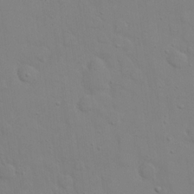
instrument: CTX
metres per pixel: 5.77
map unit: eHh
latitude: 20.1200
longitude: -61.6505
